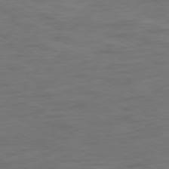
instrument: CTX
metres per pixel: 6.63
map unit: Ap
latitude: -77.3888
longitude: -75.0647
